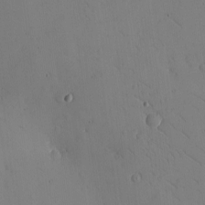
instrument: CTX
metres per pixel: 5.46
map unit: eHh
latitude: -8.8786
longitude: -66.1955
